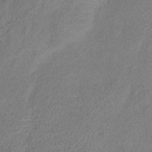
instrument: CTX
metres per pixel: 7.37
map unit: lHb
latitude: -38.6519
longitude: 74.9164
